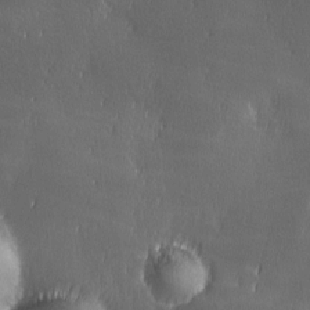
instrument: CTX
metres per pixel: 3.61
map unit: Ave
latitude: -6.7463
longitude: -121.1592
